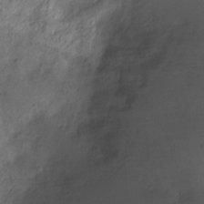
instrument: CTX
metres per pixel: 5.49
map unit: Ht
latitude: -10.9731
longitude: -20.8947
